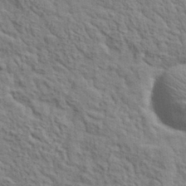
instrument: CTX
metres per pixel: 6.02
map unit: lHvf
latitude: 35.9528
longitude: -85.7450
